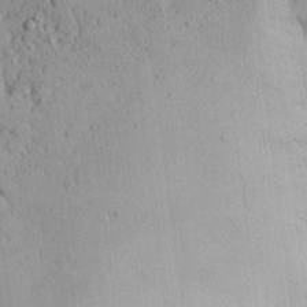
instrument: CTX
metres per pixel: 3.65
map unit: Aa
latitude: 14.2523
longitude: -139.8016
